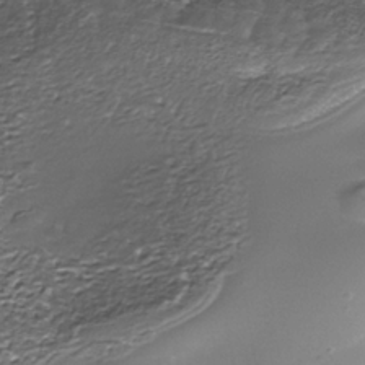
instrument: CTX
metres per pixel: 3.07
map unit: Nhe
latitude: -39.1431
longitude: -116.4412
